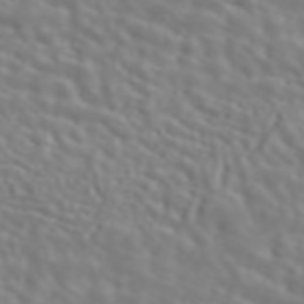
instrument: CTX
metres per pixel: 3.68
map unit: ANa
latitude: 45.6316
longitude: 28.0094
